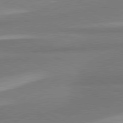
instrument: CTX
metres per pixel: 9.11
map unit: lApd
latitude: 80.2522
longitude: 177.3510
